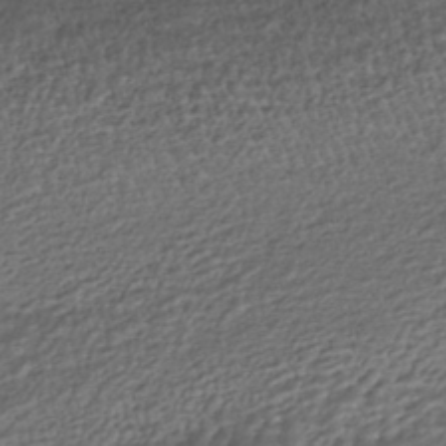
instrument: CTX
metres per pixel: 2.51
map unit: HNhu
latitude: -43.8233
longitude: 97.6911
